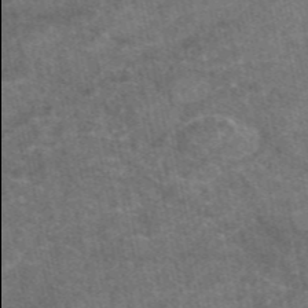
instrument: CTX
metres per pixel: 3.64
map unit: eAb
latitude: 47.6127
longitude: 118.0094
